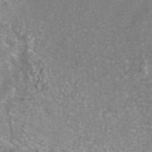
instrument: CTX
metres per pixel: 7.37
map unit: ANa
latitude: 42.6113
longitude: 25.1242
